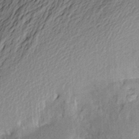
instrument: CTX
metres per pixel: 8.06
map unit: Aa
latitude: 22.1956
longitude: -150.3467
